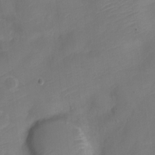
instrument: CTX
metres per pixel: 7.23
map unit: Nve
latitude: -21.4265
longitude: 106.4251
